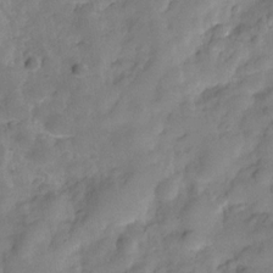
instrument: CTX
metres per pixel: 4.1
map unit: Hve
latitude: -29.4643
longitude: 92.8030
